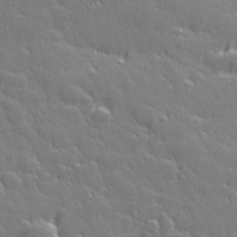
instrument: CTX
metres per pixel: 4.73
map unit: Hve
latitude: 27.1214
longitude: 145.0487
